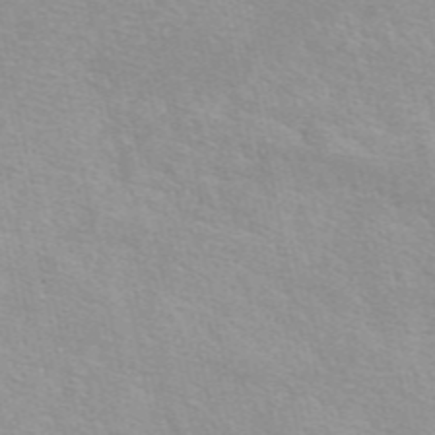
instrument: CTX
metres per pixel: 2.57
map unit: eAb
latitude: 50.4034
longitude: 111.5588
